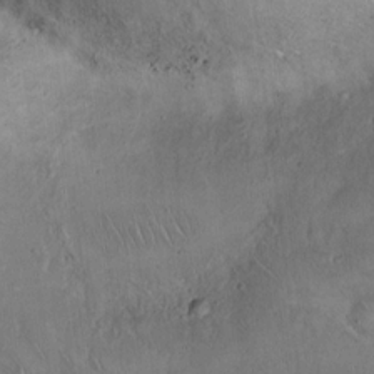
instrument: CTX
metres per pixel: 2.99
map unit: Hto
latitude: 16.7057
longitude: -59.0270
